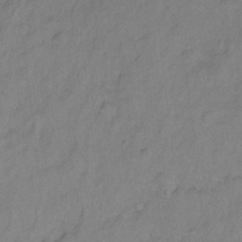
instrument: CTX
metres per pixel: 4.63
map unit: Ht
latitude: 7.8772
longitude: -37.8961
